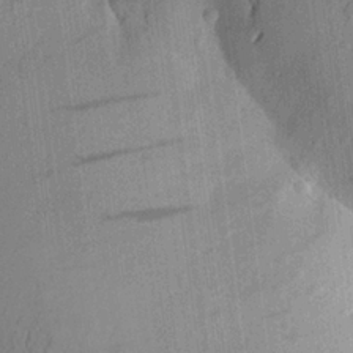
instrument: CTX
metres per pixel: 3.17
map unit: Aa
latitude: 24.9135
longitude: -149.1592
